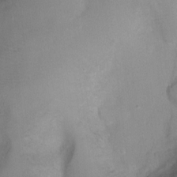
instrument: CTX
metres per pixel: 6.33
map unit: Ht
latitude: -4.4251
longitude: -19.1214
